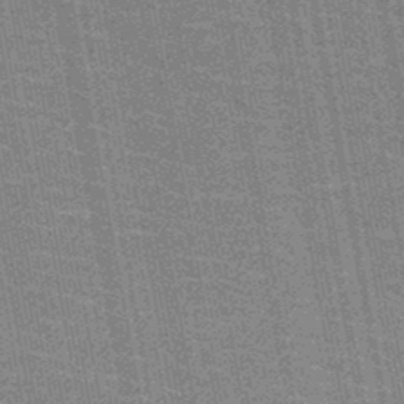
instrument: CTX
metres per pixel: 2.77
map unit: HNb
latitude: -47.2565
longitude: -46.9703
